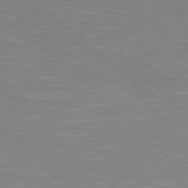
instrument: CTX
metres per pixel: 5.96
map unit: Hpe
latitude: 78.0633
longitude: -125.6127
